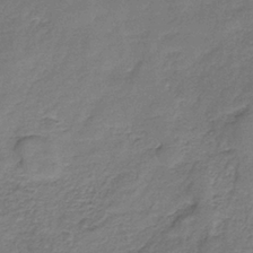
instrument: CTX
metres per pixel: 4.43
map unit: HNb
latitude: -36.1416
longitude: 51.3510
